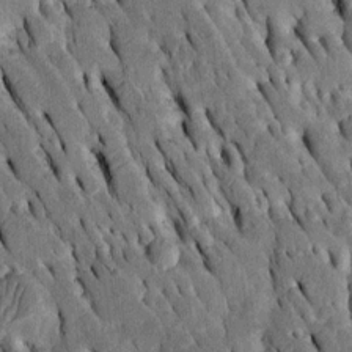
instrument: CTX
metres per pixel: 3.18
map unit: Htu
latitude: -2.8408
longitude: 150.5762
